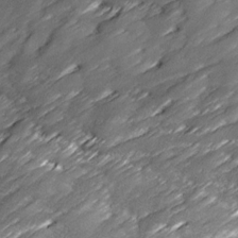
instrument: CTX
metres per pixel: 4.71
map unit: Ave
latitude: 16.9325
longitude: -136.2334
